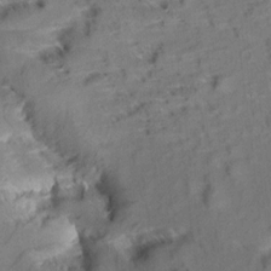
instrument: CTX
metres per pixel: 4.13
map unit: Aa
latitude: 9.8206
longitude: -140.4034
